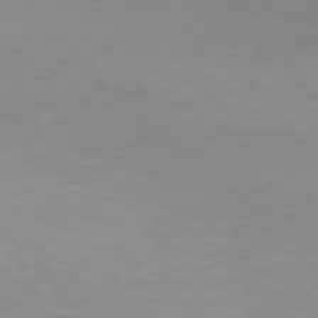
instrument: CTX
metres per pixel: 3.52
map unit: Hpe
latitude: 78.1389
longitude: -144.6112
